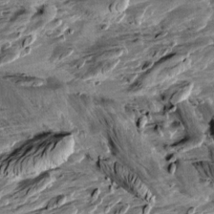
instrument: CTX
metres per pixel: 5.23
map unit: Aa
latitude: 10.7813
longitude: -141.3859
